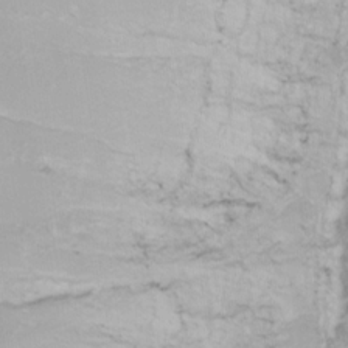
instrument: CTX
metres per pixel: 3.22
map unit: Nhu
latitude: -8.8030
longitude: -81.3859
